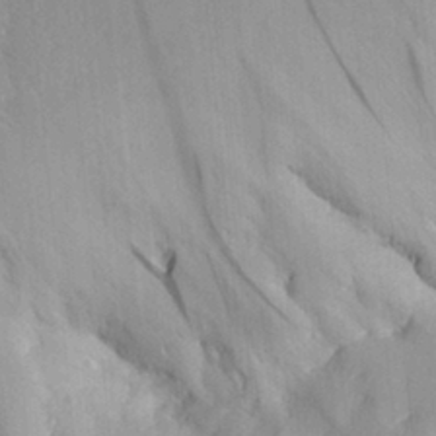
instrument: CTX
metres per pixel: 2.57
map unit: Aa
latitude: 29.0836
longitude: -132.9703
